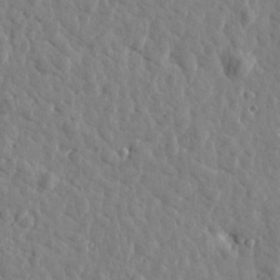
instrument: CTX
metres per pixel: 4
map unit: Htu
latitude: 1.5560
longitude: -179.0459
